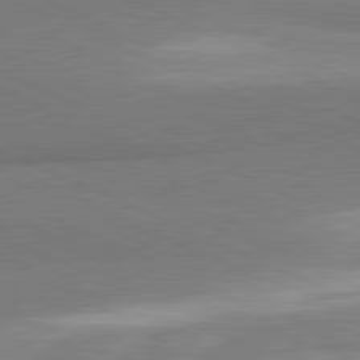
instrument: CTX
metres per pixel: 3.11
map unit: lApd
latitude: 81.8394
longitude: 161.8611
